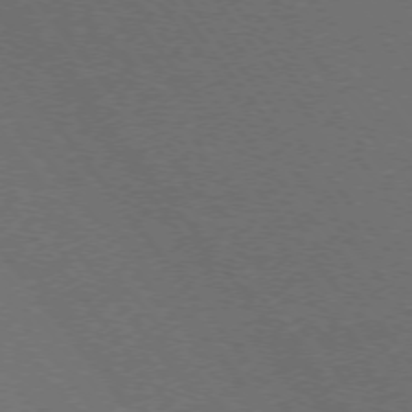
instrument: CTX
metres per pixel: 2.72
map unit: Ap
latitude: -75.8234
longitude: -75.1781
